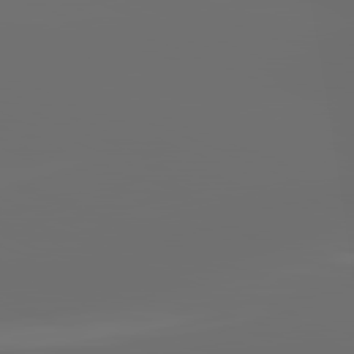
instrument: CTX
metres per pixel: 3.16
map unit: lApd
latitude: 81.9339
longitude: -164.1389
